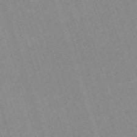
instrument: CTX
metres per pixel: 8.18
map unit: eHh
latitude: -62.4251
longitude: 49.7100
